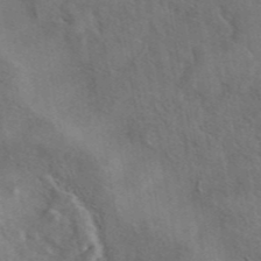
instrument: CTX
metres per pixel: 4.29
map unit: eAb
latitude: 43.2726
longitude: 110.6896
